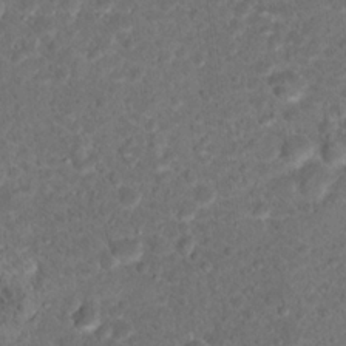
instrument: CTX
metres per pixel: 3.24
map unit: Hto
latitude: 17.8394
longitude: -37.5182
